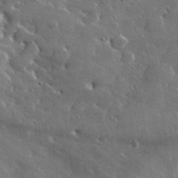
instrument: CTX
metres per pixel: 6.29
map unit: lHvf
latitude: 33.2348
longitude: -90.7246
